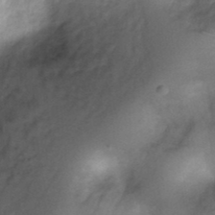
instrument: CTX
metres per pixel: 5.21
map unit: Ht
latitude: 3.9150
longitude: -29.6127
